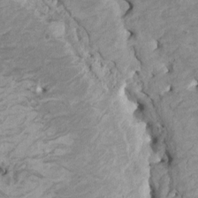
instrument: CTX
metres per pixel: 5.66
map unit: HNhu
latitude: 4.2711
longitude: -3.2159
